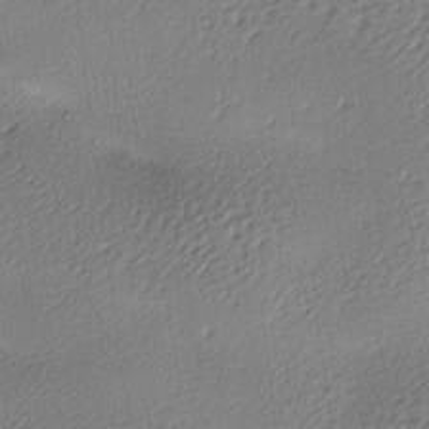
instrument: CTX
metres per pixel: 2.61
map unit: lAa
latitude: -9.4265
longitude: -126.9136
